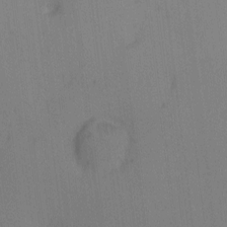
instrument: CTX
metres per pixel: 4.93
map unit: eHh
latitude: -0.5385
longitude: 17.2943
